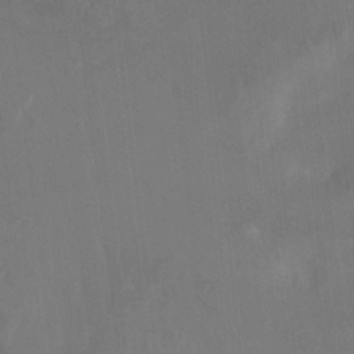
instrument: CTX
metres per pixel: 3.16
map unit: Ht
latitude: 5.3293
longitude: -29.9906
